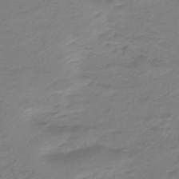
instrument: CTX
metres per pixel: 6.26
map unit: lHb
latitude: -45.5777
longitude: 62.6518
